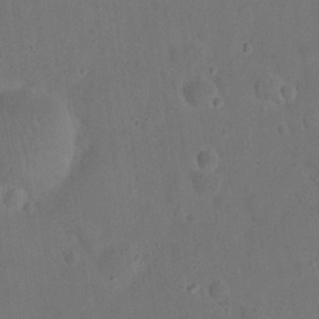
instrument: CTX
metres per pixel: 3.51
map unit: eHh
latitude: 20.8569
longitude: -61.8961
